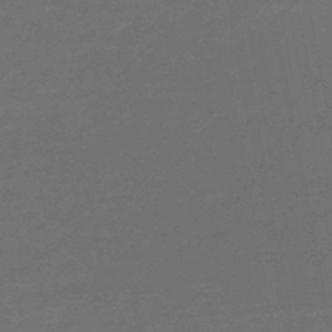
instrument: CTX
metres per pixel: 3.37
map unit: eHb
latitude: -47.7099
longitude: 82.5574
